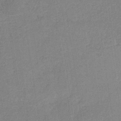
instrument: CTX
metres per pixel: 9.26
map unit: HNb
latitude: -36.5951
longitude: 57.0297
